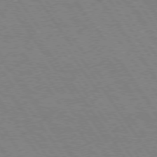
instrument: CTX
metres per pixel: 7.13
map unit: Hpe
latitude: 74.6868
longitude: -136.8947
